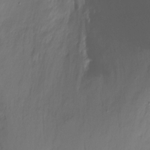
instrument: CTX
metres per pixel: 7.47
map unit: Nhu
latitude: -11.7478
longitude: -47.2159
